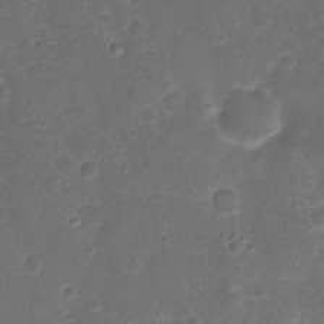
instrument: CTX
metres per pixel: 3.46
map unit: Nhu
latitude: 2.2522
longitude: -15.9528
